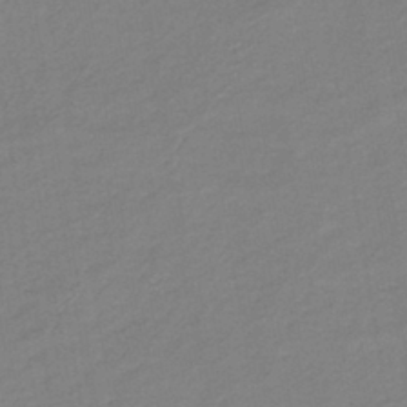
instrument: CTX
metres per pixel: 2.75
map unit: HNb
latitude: -41.0675
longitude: 51.0486
